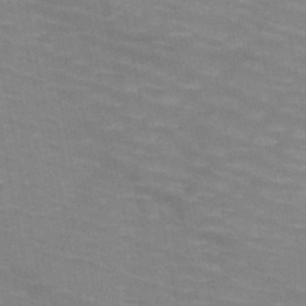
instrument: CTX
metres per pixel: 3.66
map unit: HNb
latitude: -47.6344
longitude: -47.2537
